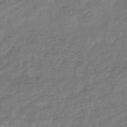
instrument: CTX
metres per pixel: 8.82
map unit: eHb
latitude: -35.8989
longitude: 81.7100
